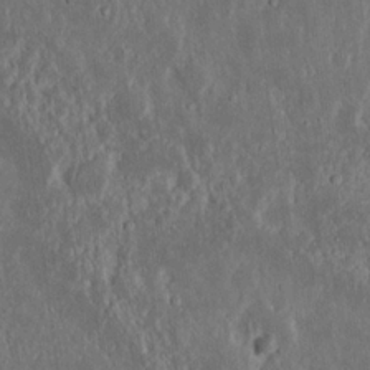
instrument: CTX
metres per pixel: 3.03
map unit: Nhu
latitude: 18.8758
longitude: -72.7813
